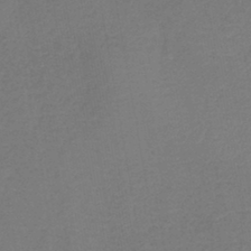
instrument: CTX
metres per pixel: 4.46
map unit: lHb
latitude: -42.5006
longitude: 76.6707
